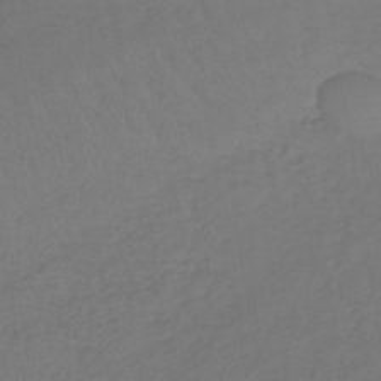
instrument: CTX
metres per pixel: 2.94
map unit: lHb
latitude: -39.0487
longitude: 70.9920
